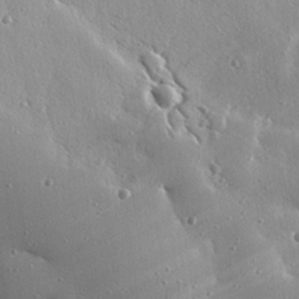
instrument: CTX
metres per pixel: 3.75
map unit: eHh
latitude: 25.4804
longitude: -88.7058
